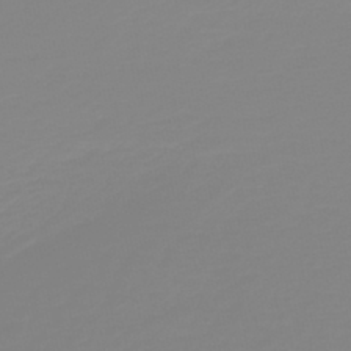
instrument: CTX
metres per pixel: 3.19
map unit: HNb
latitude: -44.5763
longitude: 51.3887
